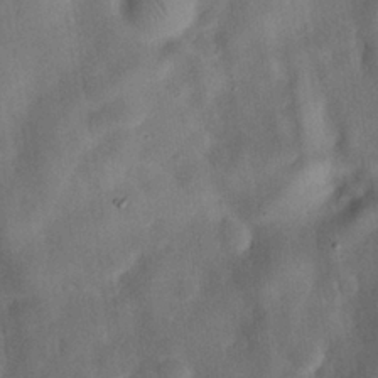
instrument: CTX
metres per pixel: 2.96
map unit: eHh
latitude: 26.0255
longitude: -68.8569
